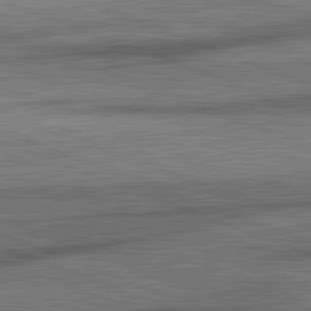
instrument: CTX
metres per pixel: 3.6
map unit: lApd
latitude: 82.3278
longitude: -161.2915
